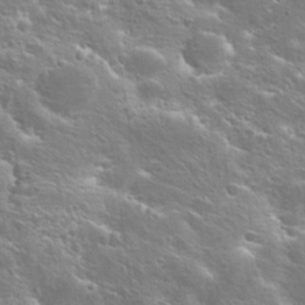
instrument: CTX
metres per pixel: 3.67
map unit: Hto
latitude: 25.5938
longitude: -44.7246
